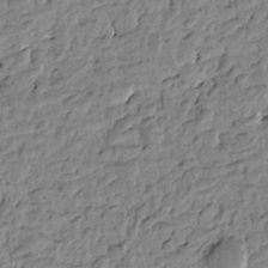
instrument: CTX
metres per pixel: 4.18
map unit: Htu
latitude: -1.1620
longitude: -178.9892
